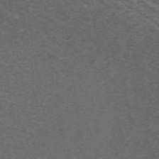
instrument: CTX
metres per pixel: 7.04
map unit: ANa
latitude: 44.1766
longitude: 26.5195
